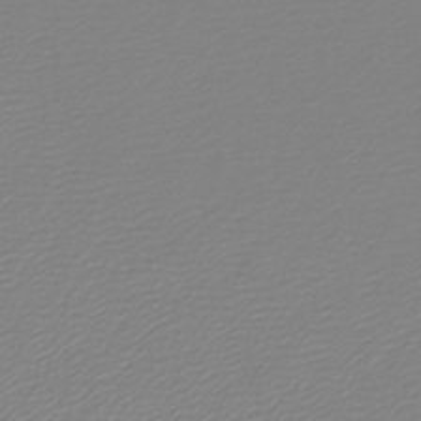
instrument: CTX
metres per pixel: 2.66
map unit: lHb
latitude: -45.9745
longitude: 70.4629
